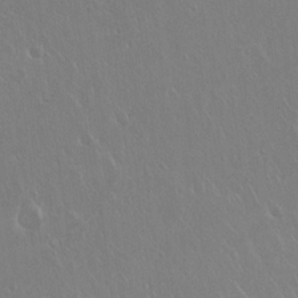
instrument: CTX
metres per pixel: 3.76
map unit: Hto
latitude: 18.1955
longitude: -57.8394
